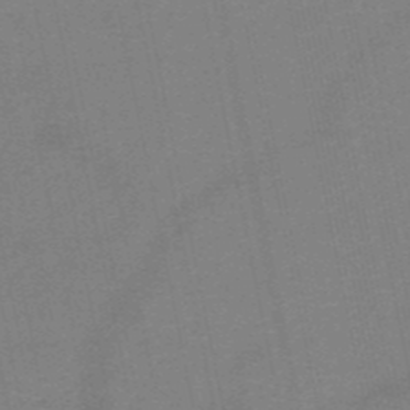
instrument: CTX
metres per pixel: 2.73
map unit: HNb
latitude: -50.5196
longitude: -42.5546
